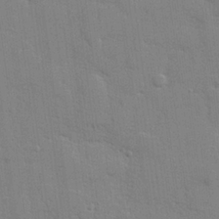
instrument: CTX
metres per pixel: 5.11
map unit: lHvf
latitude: 24.5167
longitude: 142.6140
